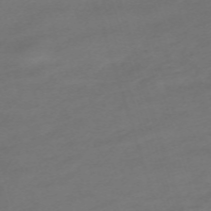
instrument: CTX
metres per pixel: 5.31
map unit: eHh
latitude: -63.0486
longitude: 53.0297
